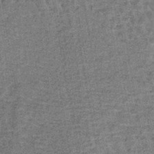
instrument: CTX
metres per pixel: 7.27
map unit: lHb
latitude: -40.5385
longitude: 58.8407
